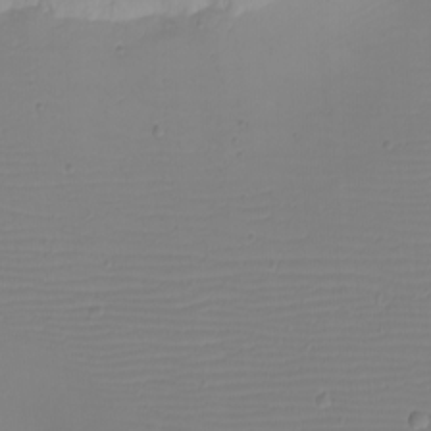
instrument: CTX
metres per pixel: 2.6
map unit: eHh
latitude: -5.4454
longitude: -83.7638
